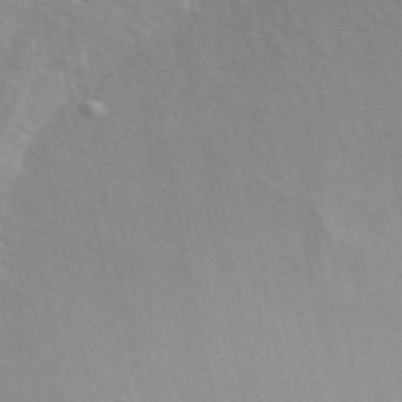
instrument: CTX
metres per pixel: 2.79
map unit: ANa
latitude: 49.8583
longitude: -73.2159
